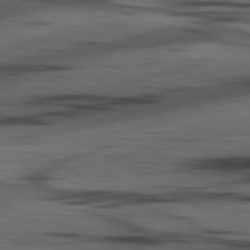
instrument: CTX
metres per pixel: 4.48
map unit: lApd
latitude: 80.5168
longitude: -84.1956
